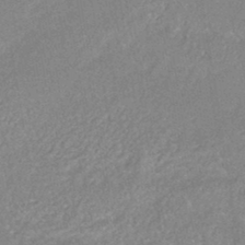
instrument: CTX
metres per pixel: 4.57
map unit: HNhu
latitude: -44.4629
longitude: 90.6897
